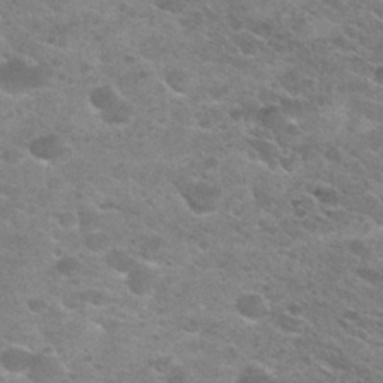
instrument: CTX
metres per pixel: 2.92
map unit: Hto
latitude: 29.2726
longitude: -47.0648
